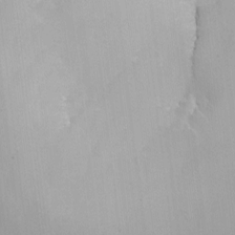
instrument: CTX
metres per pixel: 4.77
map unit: Nhe
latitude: -2.4062
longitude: -58.9136
